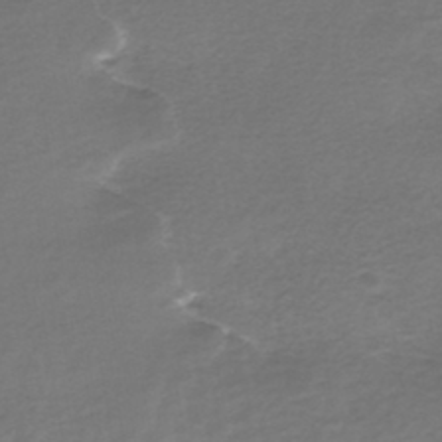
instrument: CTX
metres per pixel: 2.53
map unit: HNhu
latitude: -43.7477
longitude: 100.9730
